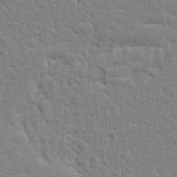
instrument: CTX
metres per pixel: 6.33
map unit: Ave
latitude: 16.8380
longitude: -141.2537
